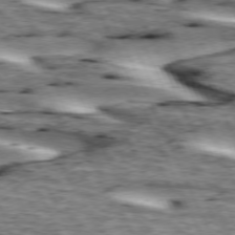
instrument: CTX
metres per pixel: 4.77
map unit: lApd
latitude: 73.4805
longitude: -54.4979
